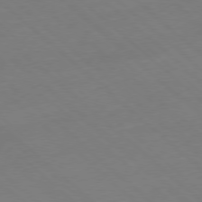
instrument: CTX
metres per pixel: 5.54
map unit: Hpe
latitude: -78.3495
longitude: 13.8234
